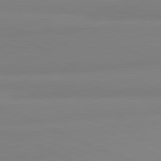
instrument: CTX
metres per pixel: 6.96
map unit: lApd
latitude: 81.9717
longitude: 178.5384
